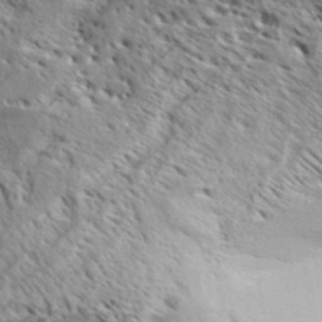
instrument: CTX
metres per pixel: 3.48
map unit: Aa
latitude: 32.9703
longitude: -138.1956
